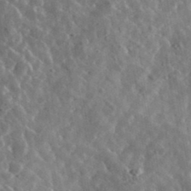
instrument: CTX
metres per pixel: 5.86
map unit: lHvf
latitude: 36.8380
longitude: -89.2915
